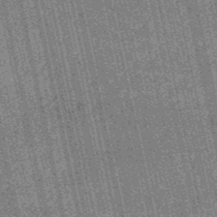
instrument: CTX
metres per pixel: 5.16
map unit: HNb
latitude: -51.4454
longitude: -49.8016
